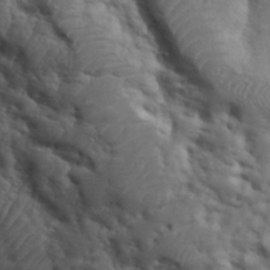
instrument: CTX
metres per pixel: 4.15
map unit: eHh
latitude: 31.6316
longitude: -73.5560
